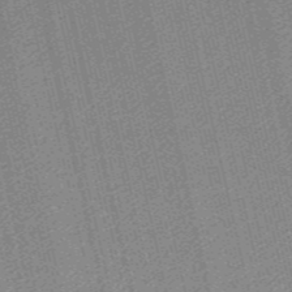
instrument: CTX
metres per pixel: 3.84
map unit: lHb
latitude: -47.1053
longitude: 59.3320
